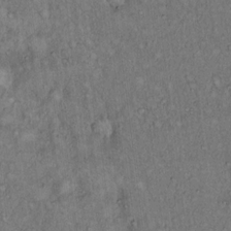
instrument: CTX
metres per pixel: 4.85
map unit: Hto
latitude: 13.7450
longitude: -57.5371
